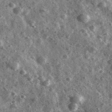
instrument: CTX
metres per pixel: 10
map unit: Ave
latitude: 38.1389
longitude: -107.6694
